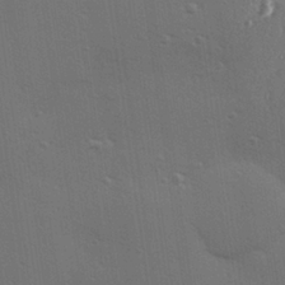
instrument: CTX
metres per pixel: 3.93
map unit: Hve
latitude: 27.9906
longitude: -91.4993
